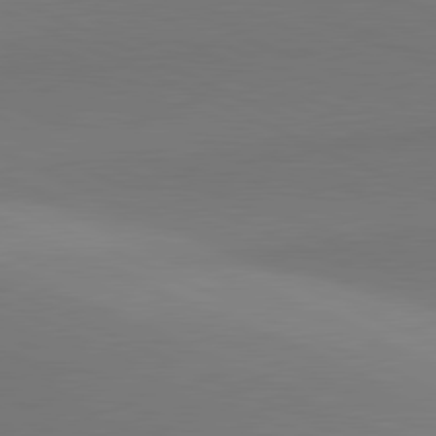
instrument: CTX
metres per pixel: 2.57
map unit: lApd
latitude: 81.4615
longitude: 144.4251
